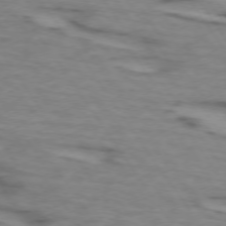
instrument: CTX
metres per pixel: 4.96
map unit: lApd
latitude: 73.4805
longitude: -71.8205
